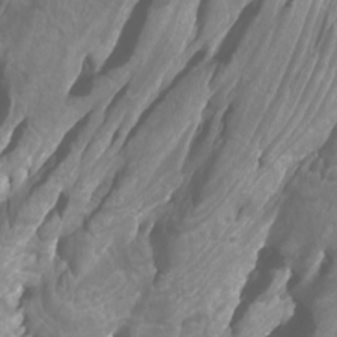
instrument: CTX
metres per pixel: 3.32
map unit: Htu
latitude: -4.9730
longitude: -76.1389
